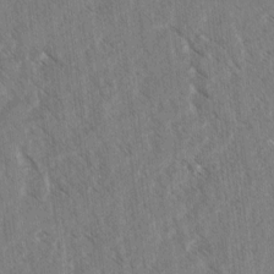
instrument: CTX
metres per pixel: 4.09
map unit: lAvf
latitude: 4.6679
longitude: -105.5560
